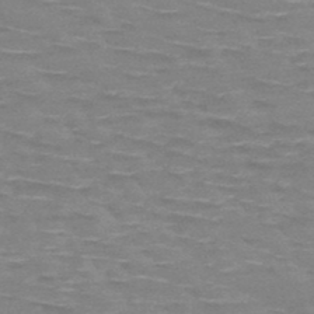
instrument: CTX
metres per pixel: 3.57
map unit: HNb
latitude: -48.4251
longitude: -48.8380
